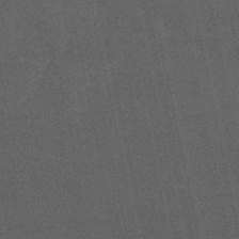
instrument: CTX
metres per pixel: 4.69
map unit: eHb
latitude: -50.7463
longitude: 72.7085
